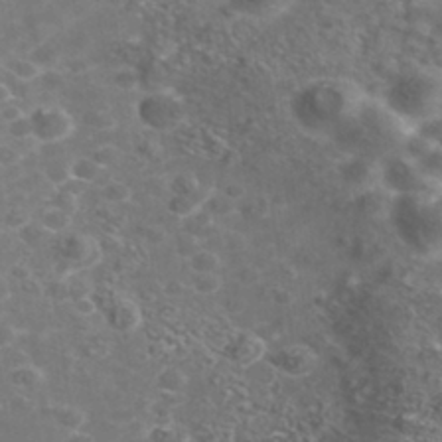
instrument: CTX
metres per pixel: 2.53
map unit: Nhe
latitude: -41.1998
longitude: -100.1200
